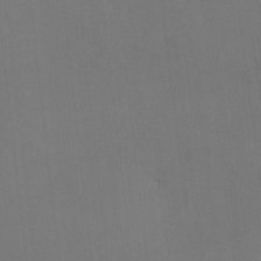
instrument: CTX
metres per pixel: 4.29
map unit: HNhu
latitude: 6.9514
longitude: 4.1605
